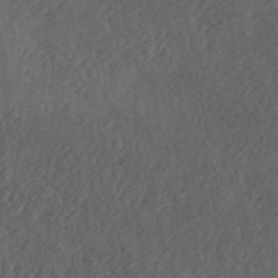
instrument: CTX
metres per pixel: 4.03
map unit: ANa
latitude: 42.2523
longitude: 51.7288
